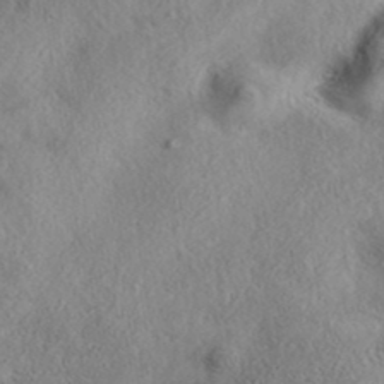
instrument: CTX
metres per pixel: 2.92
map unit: eAb
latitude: 39.1214
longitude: 112.0850
